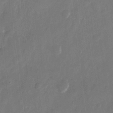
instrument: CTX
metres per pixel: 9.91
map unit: eHh
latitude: 10.4223
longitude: -70.7057
